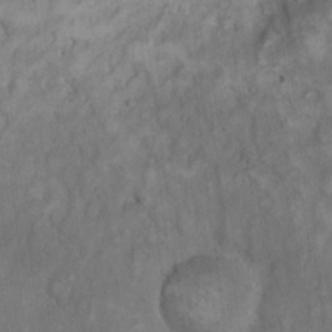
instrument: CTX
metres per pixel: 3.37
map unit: eHh
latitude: 17.1970
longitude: -63.7261
